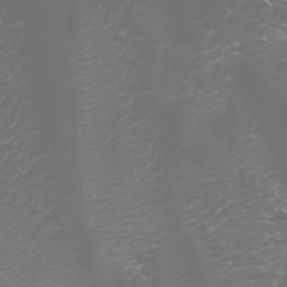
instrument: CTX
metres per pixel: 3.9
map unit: Htu
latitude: -7.2376
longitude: -73.7450
